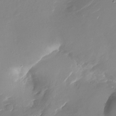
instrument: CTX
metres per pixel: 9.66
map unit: Nhu
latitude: -27.3887
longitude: -75.9150
